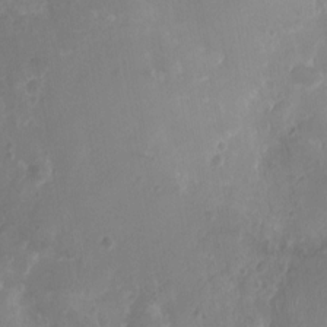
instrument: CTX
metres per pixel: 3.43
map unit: Nhu
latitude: 3.0269
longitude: -15.2348
